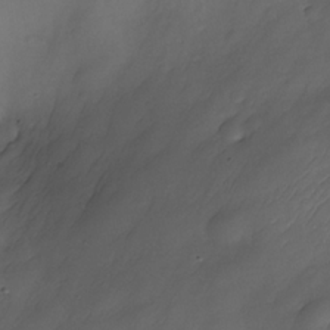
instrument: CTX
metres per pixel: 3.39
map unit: Nhe
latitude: -34.3684
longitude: -144.0822
